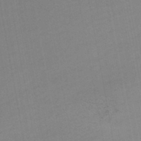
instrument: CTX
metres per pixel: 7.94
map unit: HNhu
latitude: -48.1984
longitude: 100.4440
